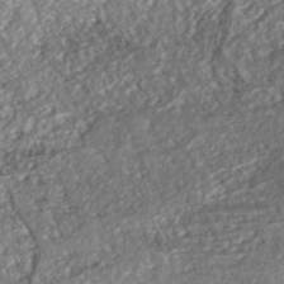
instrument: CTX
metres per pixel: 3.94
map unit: ANa
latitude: -42.7274
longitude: 109.4832
